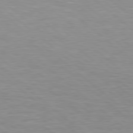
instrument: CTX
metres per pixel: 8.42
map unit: Hpe
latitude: 78.5546
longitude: -150.8002
